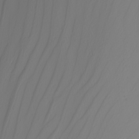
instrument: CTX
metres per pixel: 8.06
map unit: Nhu
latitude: -5.2376
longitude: -93.9339
